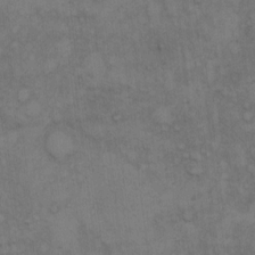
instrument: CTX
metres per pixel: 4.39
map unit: Hto
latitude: 8.7624
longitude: -58.1578
